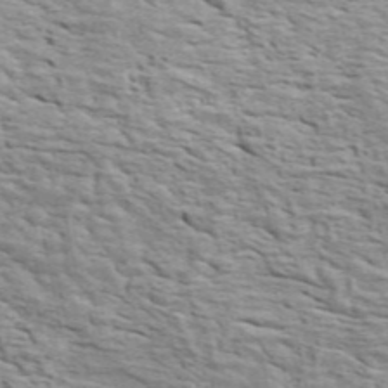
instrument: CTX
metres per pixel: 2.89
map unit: ANa
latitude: 49.2537
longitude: -82.3656
